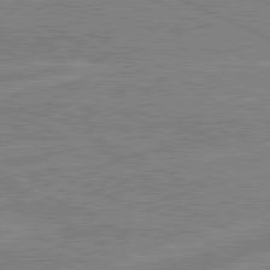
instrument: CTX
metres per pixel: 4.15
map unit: lApd
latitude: 80.8569
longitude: -170.4412
